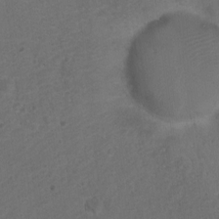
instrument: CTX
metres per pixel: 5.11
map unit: Ht
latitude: 1.2537
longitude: -25.7449
